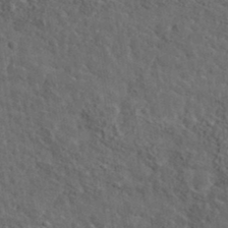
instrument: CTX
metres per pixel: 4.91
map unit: lHvf
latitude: 36.6302
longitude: -88.0822
